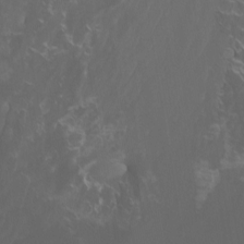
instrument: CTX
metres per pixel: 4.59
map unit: Htu
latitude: -6.2550
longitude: -69.3859
